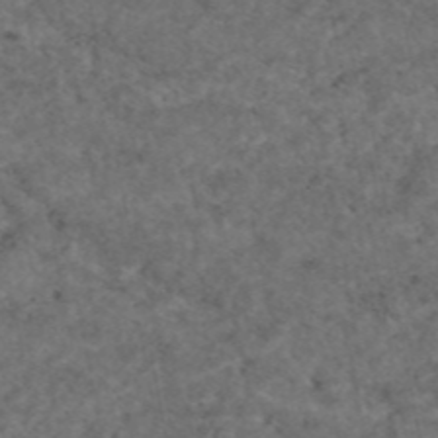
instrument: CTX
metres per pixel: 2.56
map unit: eAb
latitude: 45.5560
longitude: 115.0864
